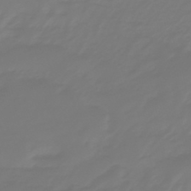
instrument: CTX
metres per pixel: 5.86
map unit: eHb
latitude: -46.6518
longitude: 82.5385
